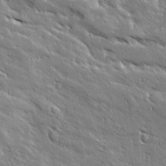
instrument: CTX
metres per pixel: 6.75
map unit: Ave
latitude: 19.4426
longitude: -136.2334
